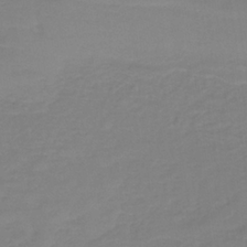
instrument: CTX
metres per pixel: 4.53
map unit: lHb
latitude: -34.9542
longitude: 64.4251
